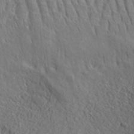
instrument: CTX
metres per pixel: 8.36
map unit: eHh
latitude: 34.9513
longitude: -137.7072
